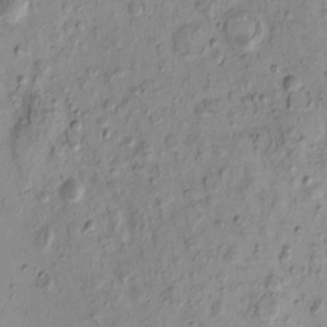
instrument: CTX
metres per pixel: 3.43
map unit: eHh
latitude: -0.3496
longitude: 15.5210
